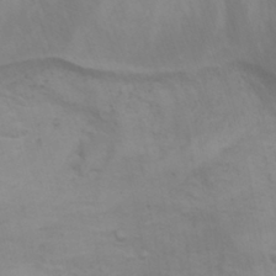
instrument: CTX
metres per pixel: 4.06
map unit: Aa
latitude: -3.2942
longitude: -72.7813
